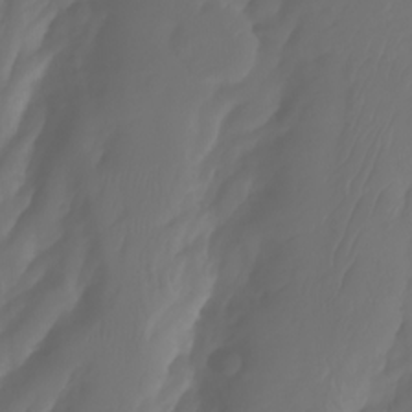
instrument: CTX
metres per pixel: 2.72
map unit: Aa
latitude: -11.0486
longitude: -68.0822
